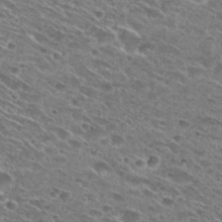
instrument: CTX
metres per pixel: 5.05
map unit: Hto
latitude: 29.0080
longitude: -45.7638
